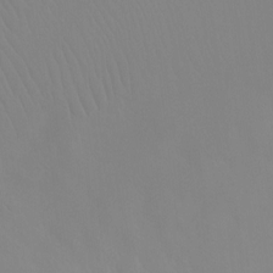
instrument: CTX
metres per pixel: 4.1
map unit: Ht
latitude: -8.3117
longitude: -32.1389
